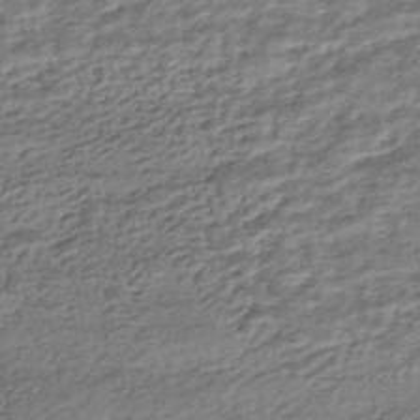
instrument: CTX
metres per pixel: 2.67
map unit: HNhu
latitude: -43.5777
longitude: 105.6533
